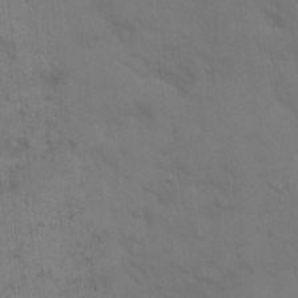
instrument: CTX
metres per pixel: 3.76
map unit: eHh
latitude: 18.1955
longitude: -63.2348
